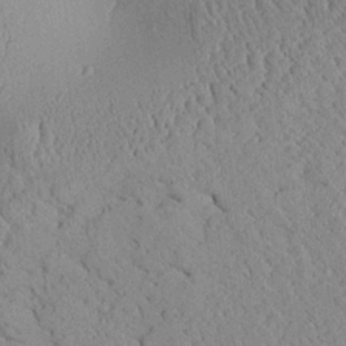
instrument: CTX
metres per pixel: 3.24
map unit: Ave
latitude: 24.1955
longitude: -133.7261
